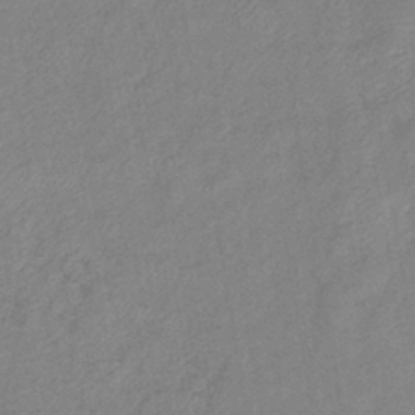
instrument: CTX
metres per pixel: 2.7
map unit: eHb
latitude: -40.6140
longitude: 79.5399
